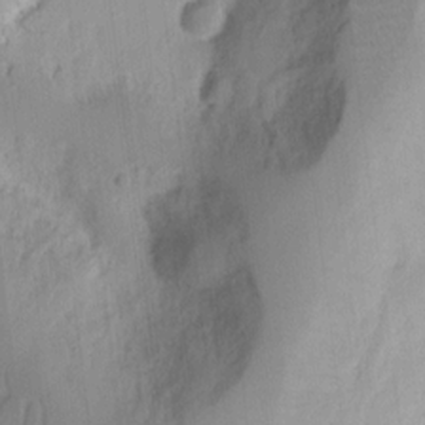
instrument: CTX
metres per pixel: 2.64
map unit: Ht
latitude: 9.1781
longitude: -74.9136
